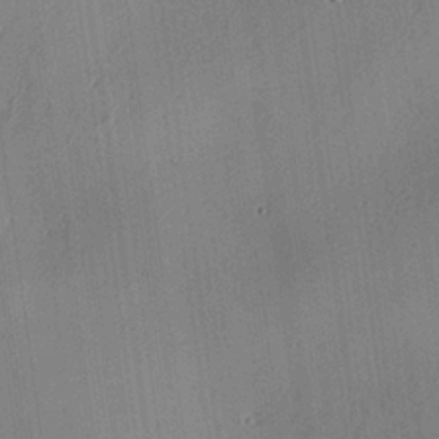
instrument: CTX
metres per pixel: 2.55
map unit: Aa
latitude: 26.7435
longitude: -130.3279
